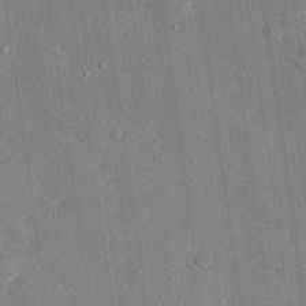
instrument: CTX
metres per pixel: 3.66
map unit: eHh
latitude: 28.2711
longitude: -79.1403
